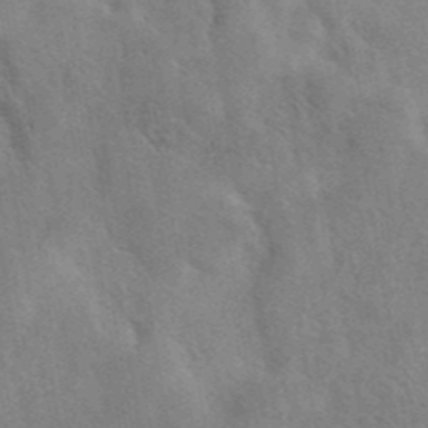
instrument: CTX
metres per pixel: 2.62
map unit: eAb
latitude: 41.4993
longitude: 106.6897
